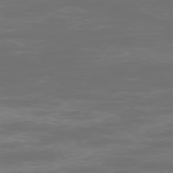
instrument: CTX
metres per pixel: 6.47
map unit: Ap
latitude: -78.6140
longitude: -69.1403
